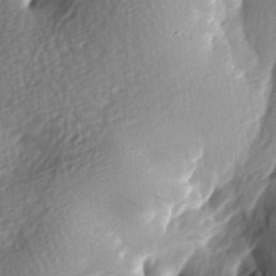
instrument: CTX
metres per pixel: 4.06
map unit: lAa
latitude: -8.2928
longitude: -126.1200
